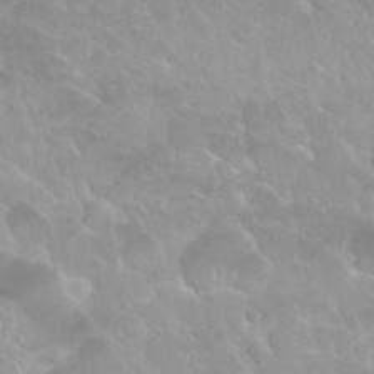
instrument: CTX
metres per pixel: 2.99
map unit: Nhu
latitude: 29.9528
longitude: -54.5923
